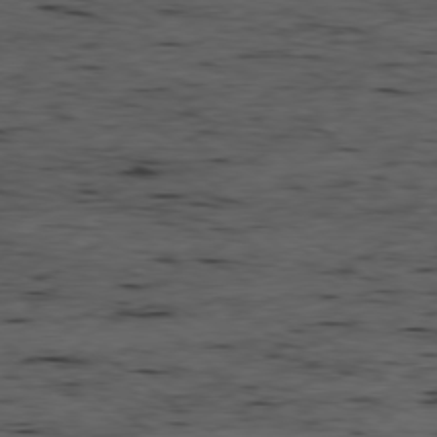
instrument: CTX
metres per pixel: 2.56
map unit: Ap
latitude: -78.7463
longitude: -90.4034
